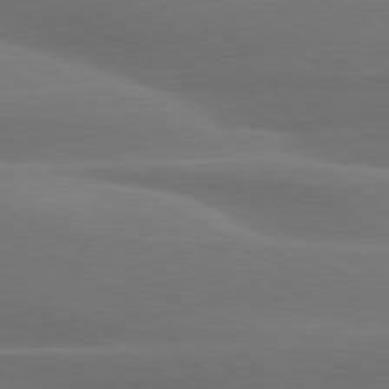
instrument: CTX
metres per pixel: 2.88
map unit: lApd
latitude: 79.1970
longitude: -115.1781
